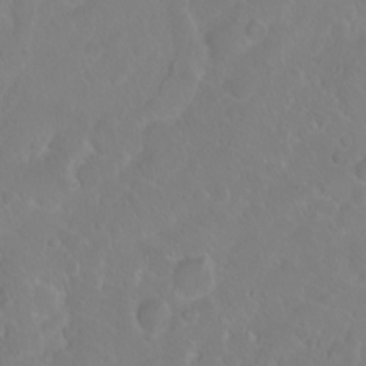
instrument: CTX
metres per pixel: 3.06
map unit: eHh
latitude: 1.3481
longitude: -55.3670
